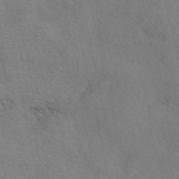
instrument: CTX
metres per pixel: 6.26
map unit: eAb
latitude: 50.8191
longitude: 116.9163
